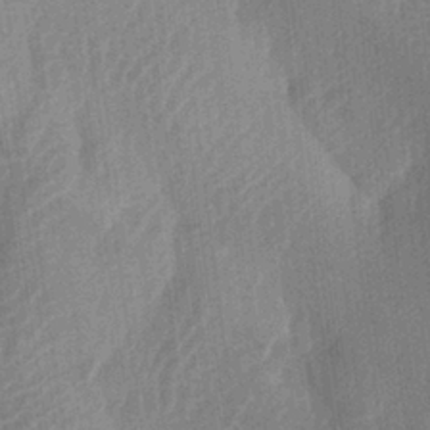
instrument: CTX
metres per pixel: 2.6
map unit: lAa
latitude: -5.5966
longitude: -128.9702
